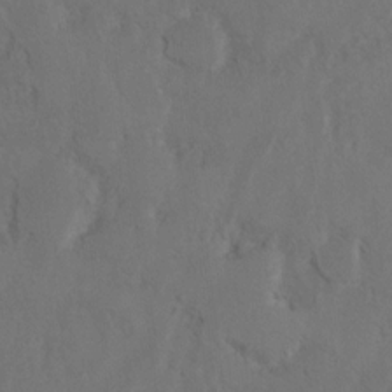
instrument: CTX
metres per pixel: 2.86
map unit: Hto
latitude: 8.2523
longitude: -35.0647
